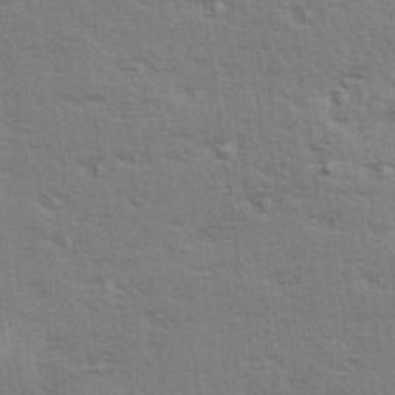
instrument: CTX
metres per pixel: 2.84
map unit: Hve
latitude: 26.6680
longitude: -94.1578
